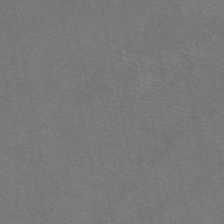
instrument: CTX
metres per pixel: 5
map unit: eAb
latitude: 47.8395
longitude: 105.6533
